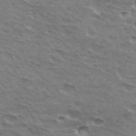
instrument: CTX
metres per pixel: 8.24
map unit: Hto
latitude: 32.7813
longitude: -43.4993
